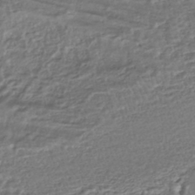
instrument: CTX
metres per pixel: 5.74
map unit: HNhu
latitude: -44.8597
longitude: 101.4265
